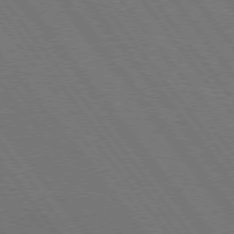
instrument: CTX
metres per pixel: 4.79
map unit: Hpe
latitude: 75.4993
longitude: -137.5749
